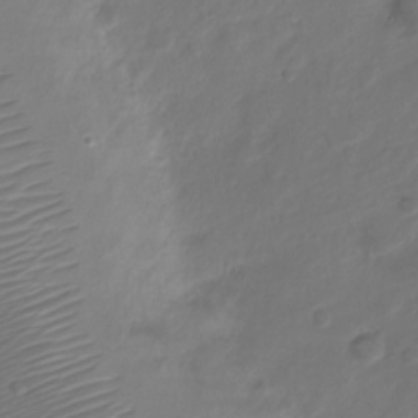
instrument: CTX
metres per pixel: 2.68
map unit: Nve
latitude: -19.8989
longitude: 108.1039
